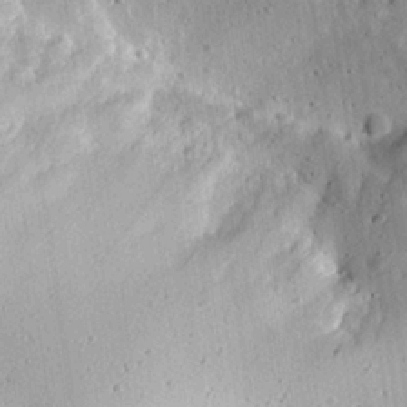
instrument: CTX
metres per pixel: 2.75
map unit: eHh
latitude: 26.1767
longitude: -79.9150
